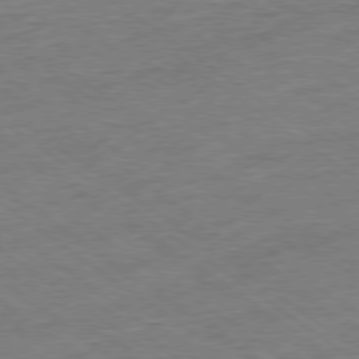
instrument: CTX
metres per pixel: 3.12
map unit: Ap
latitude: -79.1431
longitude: -49.2159
